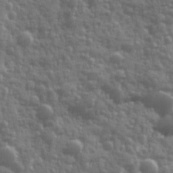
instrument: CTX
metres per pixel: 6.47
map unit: Ave
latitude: 12.2901
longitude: -103.7260
